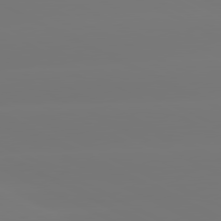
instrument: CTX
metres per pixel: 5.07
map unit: lApd
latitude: 80.8569
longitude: -148.6491
